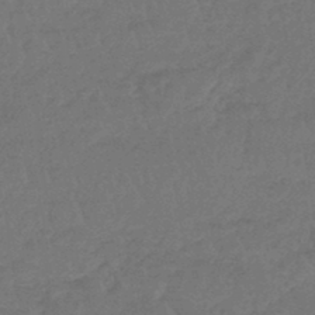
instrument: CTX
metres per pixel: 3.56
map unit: lHb
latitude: -45.3888
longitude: 69.6155
